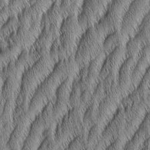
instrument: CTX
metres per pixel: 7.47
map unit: Aa
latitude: 7.2159
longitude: -131.1404
